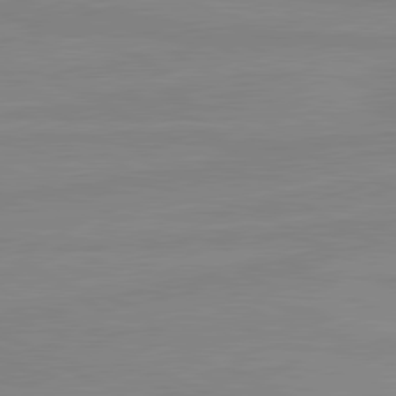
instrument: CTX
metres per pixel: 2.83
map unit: lApd
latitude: 80.8947
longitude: -176.3467
